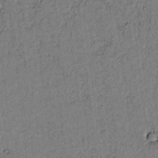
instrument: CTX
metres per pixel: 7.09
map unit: lAvf
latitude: 4.0444
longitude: 168.7652
